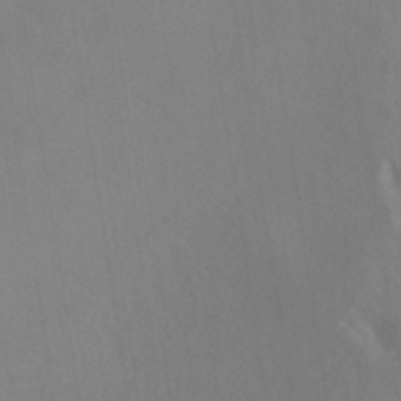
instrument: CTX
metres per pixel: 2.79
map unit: ANa
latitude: -39.3510
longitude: 95.8422
